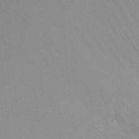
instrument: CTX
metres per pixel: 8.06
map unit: Ht
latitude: -4.8975
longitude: -26.7624
